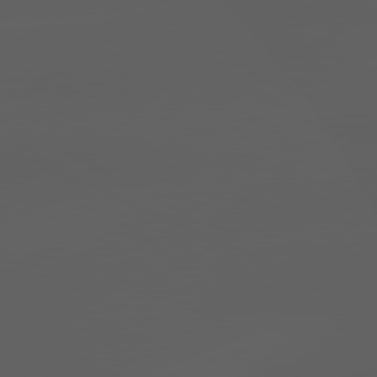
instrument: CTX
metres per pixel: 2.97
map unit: lApd
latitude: 80.9514
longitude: -122.6301
